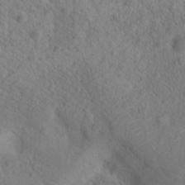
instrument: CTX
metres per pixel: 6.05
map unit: Hto
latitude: 18.5545
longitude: -39.4804
